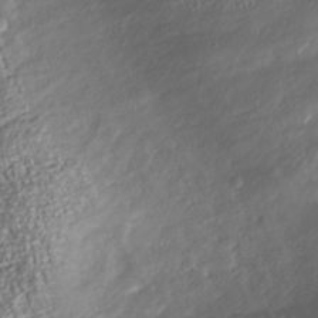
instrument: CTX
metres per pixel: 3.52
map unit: Nhu
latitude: -38.3684
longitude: -80.5357
